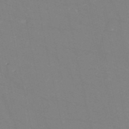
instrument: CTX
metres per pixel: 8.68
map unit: HNb
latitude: -54.5007
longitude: -37.8772
